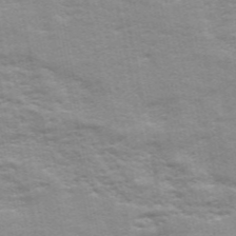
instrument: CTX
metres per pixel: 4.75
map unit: ANa
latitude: 48.7624
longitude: -76.4601
